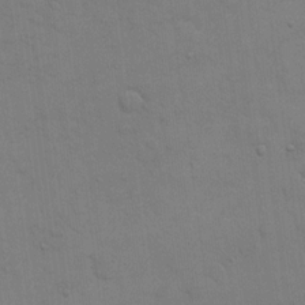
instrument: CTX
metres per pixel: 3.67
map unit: eHh
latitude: 17.4237
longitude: -66.4034
